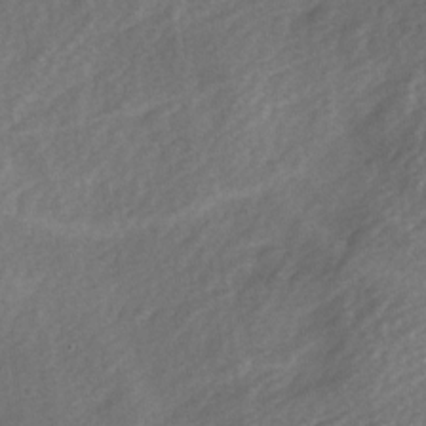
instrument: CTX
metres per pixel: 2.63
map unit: Ave
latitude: 0.3278
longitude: -112.1578
